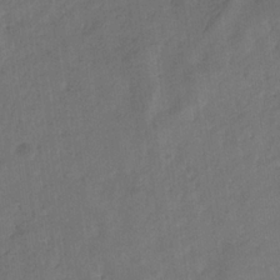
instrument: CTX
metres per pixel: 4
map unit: eHb
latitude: -29.8233
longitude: 69.9178
